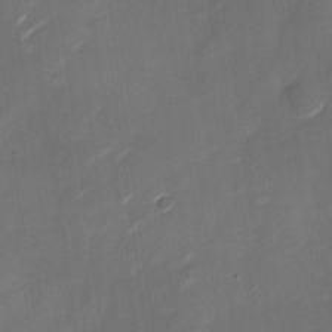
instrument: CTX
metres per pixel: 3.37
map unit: Nhu
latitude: -28.9542
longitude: -74.4601
